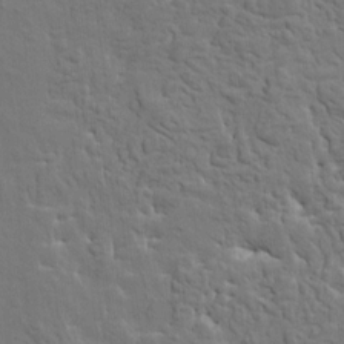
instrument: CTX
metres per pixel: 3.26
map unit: HNhu
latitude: 4.5546
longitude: 3.9178
